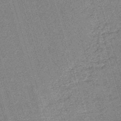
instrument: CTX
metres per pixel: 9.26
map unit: lHb
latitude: -45.6155
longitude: 77.9367
